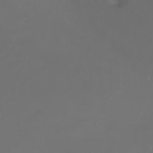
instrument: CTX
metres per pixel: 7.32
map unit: Nhu
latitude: -8.8408
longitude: -80.0255
